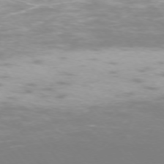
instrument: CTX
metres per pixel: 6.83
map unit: Ap
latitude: -74.6708
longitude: -74.6491
